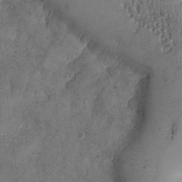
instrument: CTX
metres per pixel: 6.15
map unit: Ave
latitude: -7.7666
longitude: -118.8758
